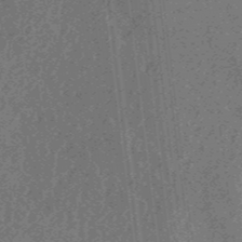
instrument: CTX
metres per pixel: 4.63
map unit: eHb
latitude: -44.1606
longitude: 89.0864
